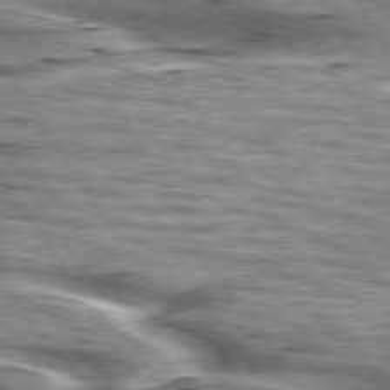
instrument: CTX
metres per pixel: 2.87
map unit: lApd
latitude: 75.8961
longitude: -59.8394
